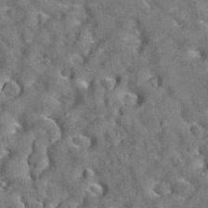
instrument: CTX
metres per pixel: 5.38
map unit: eAb
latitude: 35.3292
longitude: 112.5196
